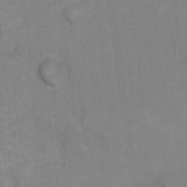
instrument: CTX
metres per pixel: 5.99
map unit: Ht
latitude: 7.8205
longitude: -37.7639
